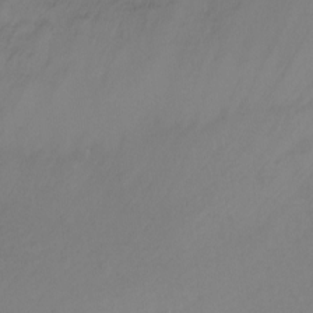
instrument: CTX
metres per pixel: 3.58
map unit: Ht
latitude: -2.0472
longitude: -27.5749
